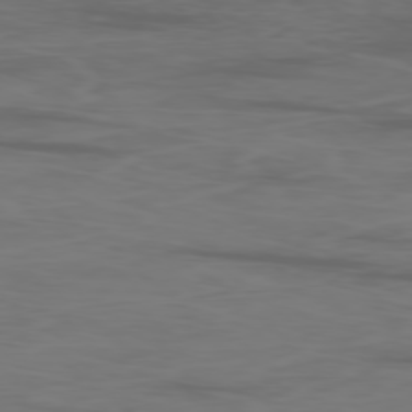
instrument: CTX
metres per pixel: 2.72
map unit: Ap
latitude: -78.9541
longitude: -71.0269
